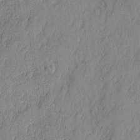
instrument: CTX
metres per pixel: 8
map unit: eHh
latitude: 4.8947
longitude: -76.4601
